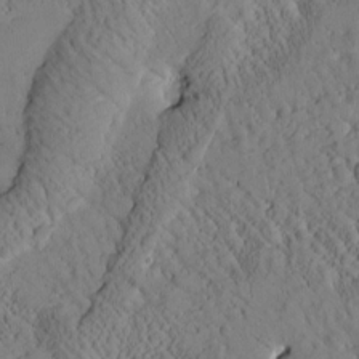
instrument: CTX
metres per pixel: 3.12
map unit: Htu
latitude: 0.7246
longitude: 176.4629
